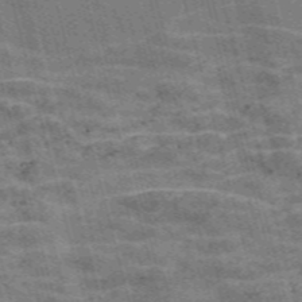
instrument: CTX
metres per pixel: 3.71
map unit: Nve
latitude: -58.9352
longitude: 65.3132
